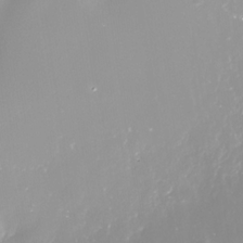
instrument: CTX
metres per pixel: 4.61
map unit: Nhe
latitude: -33.8989
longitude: -88.4790
